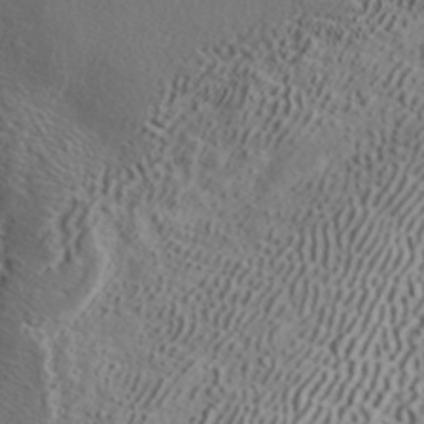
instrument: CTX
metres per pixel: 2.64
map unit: ANa
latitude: 42.0633
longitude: 52.5384
